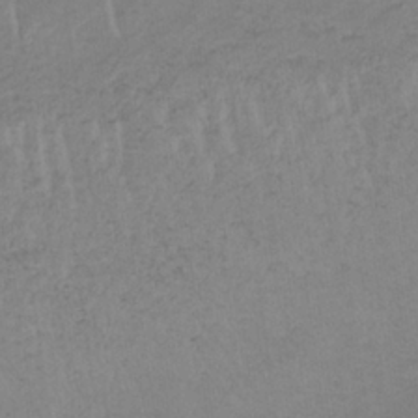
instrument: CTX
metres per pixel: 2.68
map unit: lHb
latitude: -34.4629
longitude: 68.4817
